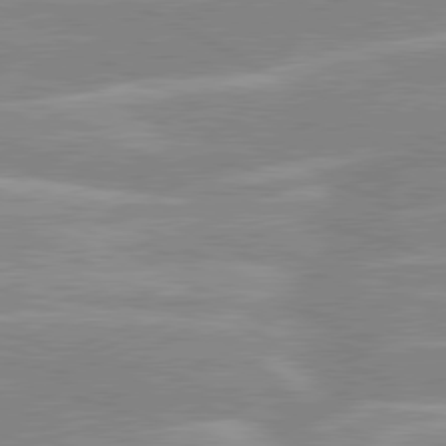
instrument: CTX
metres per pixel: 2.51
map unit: lApd
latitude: 80.4034
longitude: -124.8002
